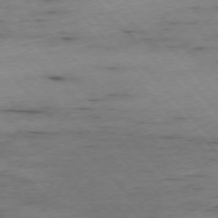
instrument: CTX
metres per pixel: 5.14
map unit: Ap
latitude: -76.4251
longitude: -89.4616
